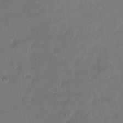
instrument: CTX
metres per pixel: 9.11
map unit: eHh
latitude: 9.1403
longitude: -64.1200
